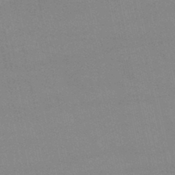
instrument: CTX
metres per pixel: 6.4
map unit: lHb
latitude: -45.5399
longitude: 58.3495
